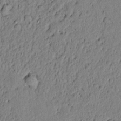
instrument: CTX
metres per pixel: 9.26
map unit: lAvf
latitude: 5.1592
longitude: 164.4818
